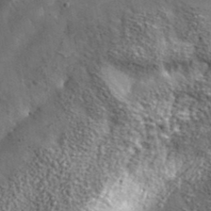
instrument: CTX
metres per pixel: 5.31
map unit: lHvf
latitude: 35.6694
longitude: -88.4412
